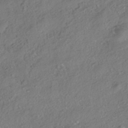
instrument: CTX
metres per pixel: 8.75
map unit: HNhu
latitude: -41.4643
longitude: 107.2754
